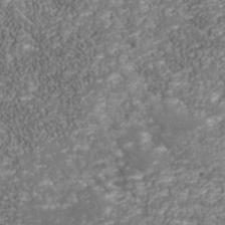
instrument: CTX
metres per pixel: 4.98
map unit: Nhu
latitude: -39.0298
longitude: -83.7071
